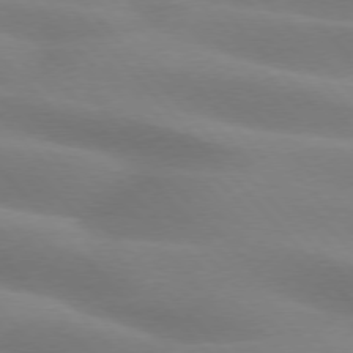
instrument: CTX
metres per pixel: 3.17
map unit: lApd
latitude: 75.4993
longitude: -61.1025
